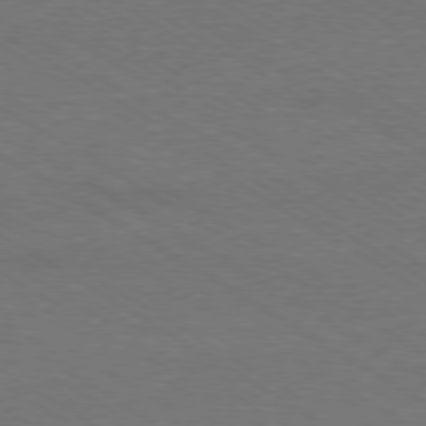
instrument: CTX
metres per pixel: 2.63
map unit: Ap
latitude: -79.4454
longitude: -84.4223
